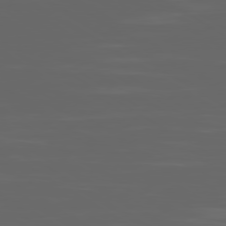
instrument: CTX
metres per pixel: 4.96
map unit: Ap
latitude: -80.2740
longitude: -94.3845
